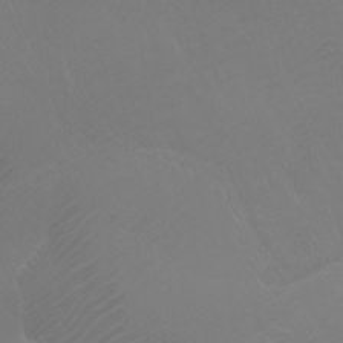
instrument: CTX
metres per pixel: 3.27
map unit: Htu
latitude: -7.4076
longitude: -68.1011
